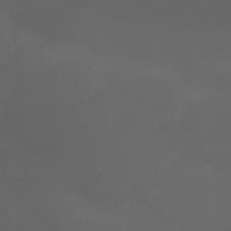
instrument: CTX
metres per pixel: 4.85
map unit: Htu
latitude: -5.2187
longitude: -88.3846
